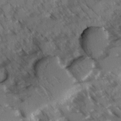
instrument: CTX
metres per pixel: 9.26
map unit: Ave
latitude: -1.1432
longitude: -111.4805
